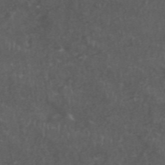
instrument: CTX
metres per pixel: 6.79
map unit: ANa
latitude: 46.1011
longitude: 27.1620
